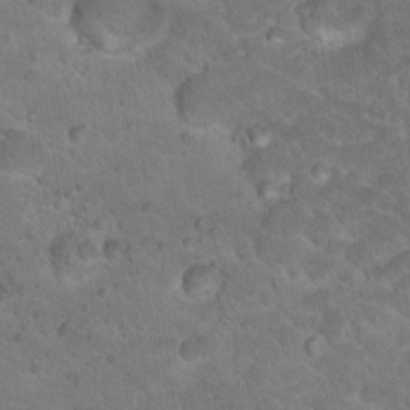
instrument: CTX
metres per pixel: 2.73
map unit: Hto
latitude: 19.2348
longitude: -35.4048
